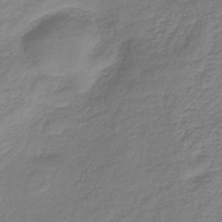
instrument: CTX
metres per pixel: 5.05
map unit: HNb
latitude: -36.3684
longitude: 50.7085
